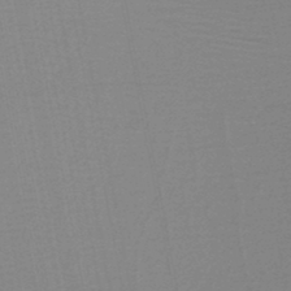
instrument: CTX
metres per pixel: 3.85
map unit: HNb
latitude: -46.5573
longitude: -39.4804
